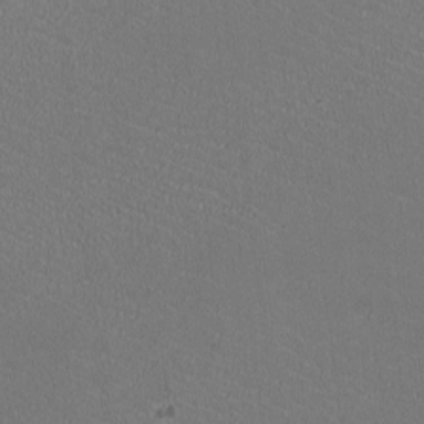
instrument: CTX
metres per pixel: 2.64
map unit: HNhu
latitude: -2.5762
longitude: -2.0255
